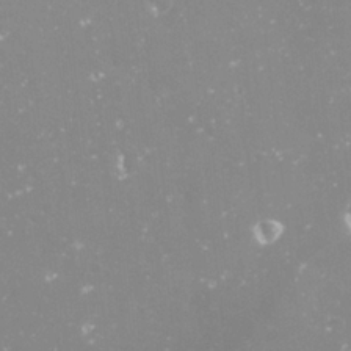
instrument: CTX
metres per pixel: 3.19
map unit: Nve
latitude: -17.8801
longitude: -59.3671
